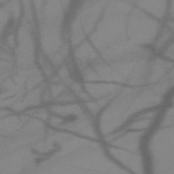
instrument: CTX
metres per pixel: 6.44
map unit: HNb
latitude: -48.5763
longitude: -40.4034
